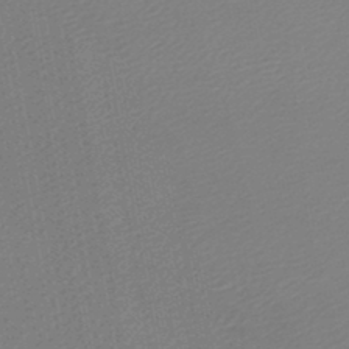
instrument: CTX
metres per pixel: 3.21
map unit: lHb
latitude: -46.6140
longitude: 73.4076
